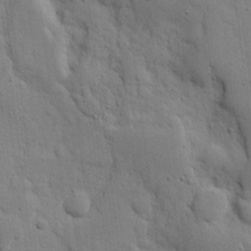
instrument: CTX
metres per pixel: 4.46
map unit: eHh
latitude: 5.5938
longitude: -70.8191
